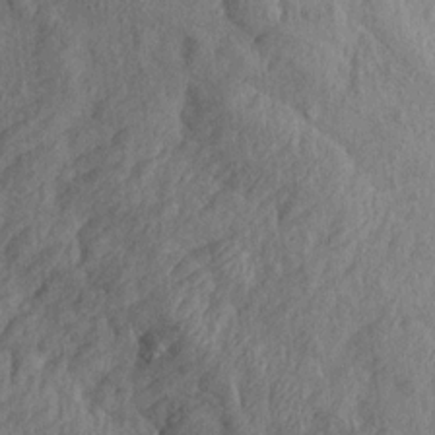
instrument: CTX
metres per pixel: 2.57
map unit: Aa
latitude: 14.8002
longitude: -143.7261
